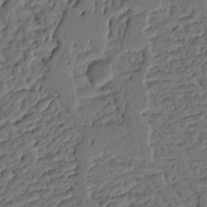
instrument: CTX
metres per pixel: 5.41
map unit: Ht
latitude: 9.6127
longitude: -77.9150
